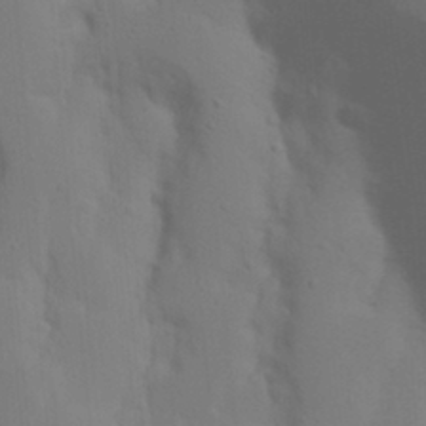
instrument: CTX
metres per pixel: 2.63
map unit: Nhu
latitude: 19.9339
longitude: -73.4616
